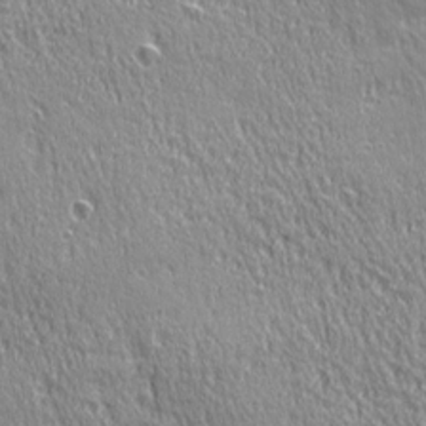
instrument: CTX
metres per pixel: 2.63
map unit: Ave
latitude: 21.4994
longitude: -135.7638
